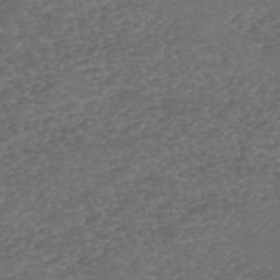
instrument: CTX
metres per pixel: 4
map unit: eHh
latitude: -54.7463
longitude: -90.1011
